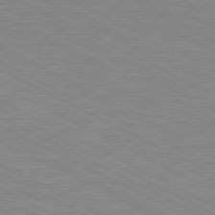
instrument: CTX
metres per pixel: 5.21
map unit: lApd
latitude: 80.9325
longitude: -172.1955
